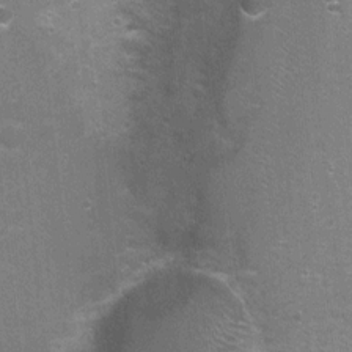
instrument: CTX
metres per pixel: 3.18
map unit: Nhu
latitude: 2.4034
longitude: -17.7071
